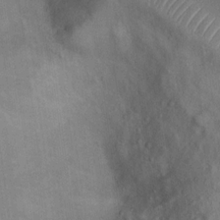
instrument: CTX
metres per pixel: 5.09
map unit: Ht
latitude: 13.7261
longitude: -40.3278
